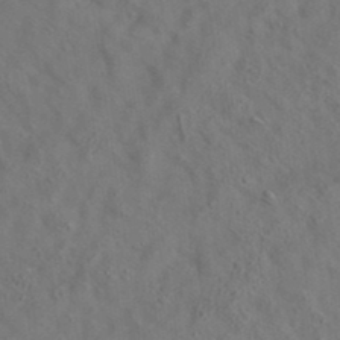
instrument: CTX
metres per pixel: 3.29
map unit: eAb
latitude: 35.0080
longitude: 107.9556
